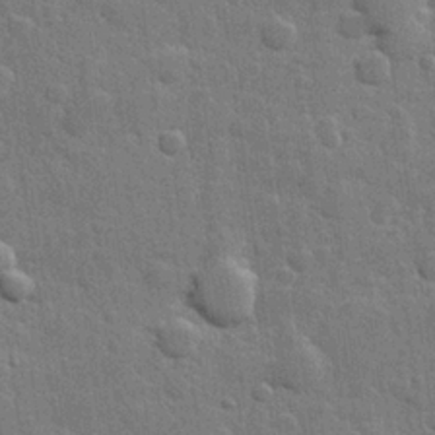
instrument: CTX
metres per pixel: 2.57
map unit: Hve
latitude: 25.3481
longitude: 149.4644
